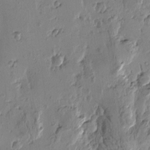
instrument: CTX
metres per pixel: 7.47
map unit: Htu
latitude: -1.4644
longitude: -177.4615
